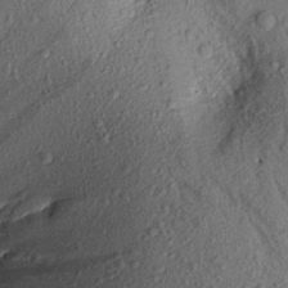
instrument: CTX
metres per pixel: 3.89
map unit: Aa
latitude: 17.1592
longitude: -146.5546
